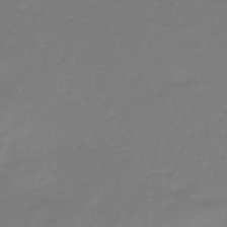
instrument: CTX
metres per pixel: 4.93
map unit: eHb
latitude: -45.9178
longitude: 84.6896
